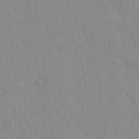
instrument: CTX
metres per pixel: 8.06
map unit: lAvf
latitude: 14.9136
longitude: -125.6127
